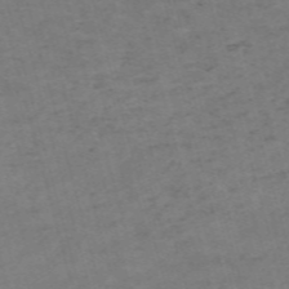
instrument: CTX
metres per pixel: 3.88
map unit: Nve
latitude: -59.4265
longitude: 57.2187
